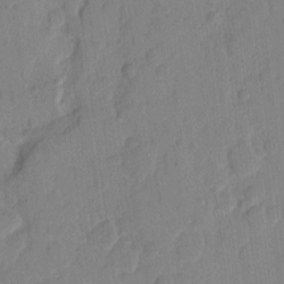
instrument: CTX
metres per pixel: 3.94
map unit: eHh
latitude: 10.2712
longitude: -65.6694
